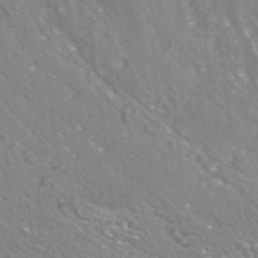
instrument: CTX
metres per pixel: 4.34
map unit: ANa
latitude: -38.5763
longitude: 97.1242
